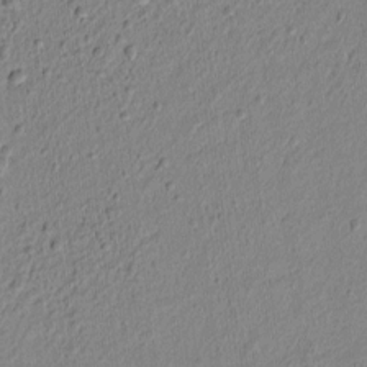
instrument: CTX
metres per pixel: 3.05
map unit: lAvf
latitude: 6.6301
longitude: 166.2550
